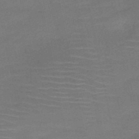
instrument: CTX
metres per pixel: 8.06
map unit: HNb
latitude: -51.1242
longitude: -47.6127
